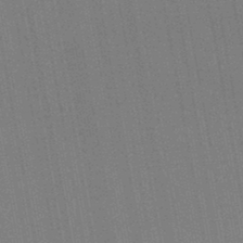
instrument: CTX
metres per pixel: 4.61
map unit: eHb
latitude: -44.8408
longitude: 87.1242
